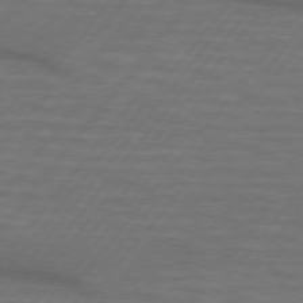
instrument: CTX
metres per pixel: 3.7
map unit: lApd
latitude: 74.7057
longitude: -55.7449
